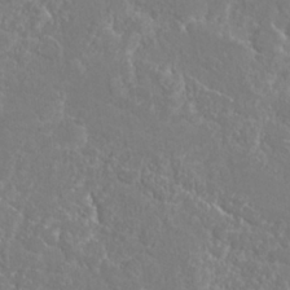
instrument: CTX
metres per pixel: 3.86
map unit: Hto
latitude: 23.2348
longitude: -40.4978
